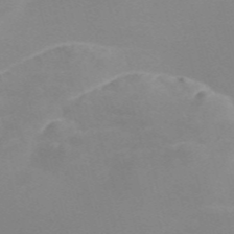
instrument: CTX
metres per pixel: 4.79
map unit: Nve
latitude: -57.8422
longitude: 59.7477
